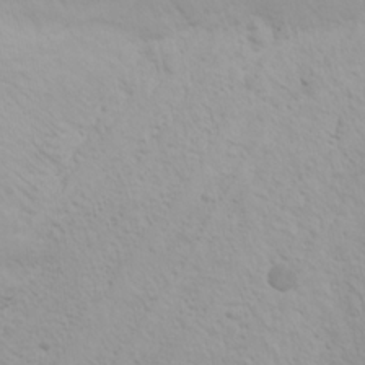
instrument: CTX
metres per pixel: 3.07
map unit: Nhu
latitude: -3.2375
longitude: -73.4049
